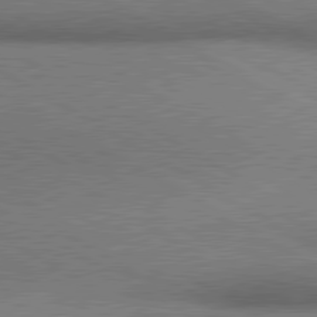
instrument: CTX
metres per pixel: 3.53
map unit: lApd
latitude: 80.5168
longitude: 164.1606
